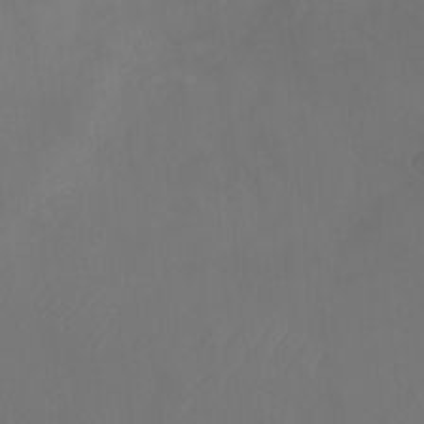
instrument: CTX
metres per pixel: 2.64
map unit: Ht
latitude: 1.4048
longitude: -34.2144
